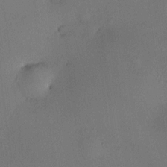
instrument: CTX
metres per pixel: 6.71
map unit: HNhu
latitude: 9.7072
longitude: 16.2362
